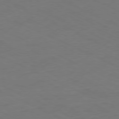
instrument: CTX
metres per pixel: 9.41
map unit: Ap
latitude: -77.0864
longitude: -74.6868
